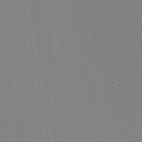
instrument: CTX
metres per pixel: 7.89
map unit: eHh
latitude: -3.4265
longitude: -81.1781
